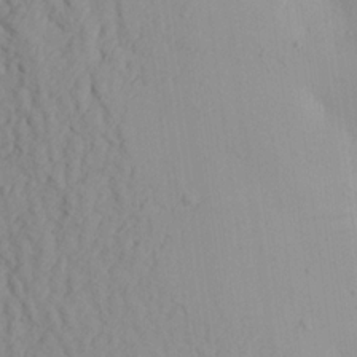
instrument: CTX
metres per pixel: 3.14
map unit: Aa
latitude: 20.1578
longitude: -143.7261
